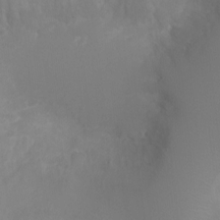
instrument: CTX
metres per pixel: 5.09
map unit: Ht
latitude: -1.0865
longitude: -16.3278
